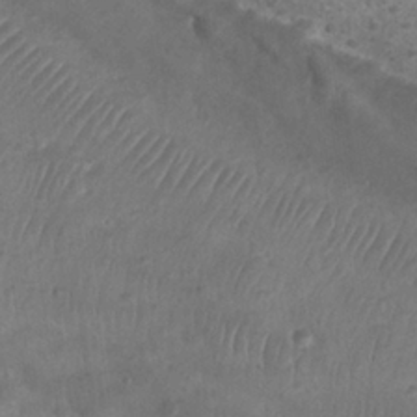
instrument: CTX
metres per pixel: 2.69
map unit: Nhu
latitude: 25.5182
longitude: -52.3467
